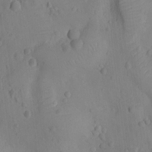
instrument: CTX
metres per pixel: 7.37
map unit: Ht
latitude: -10.2362
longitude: -22.7624
